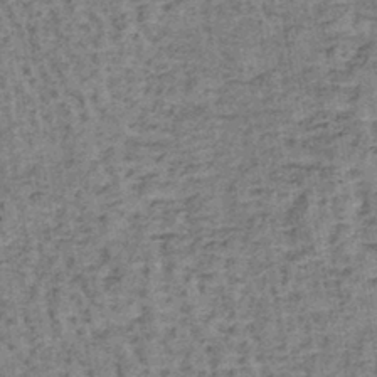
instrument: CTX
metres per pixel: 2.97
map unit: lHb
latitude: -40.5951
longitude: 57.8422
